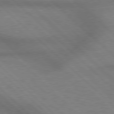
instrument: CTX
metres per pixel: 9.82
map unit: Hpe
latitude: 77.6882
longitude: -156.5356
